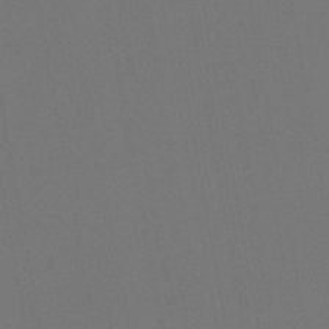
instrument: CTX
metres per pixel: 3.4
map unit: lHb
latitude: -47.6910
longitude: 73.4265
